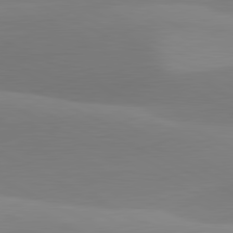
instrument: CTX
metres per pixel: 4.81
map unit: lApd
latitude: 81.3671
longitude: 124.4629
